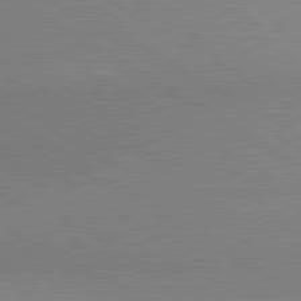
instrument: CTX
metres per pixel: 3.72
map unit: lApd
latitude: 80.5735
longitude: 131.2565
